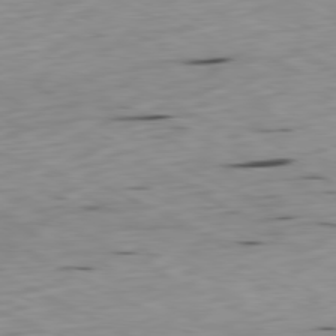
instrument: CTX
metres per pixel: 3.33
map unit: Ap
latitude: -80.6897
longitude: -70.5735
